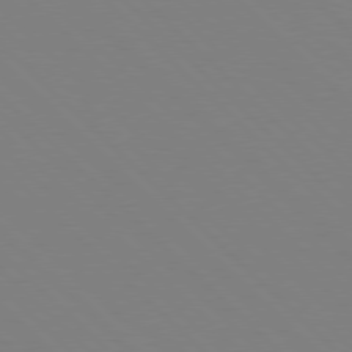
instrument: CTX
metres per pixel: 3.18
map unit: Hpe
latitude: 77.4048
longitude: -126.0255
